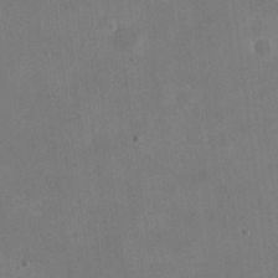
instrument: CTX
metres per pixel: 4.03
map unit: eHh
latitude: 20.8191
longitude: -70.7246
